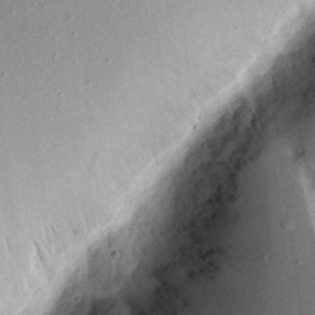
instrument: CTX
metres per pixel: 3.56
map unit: Aa
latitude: 15.2159
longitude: -146.5546
